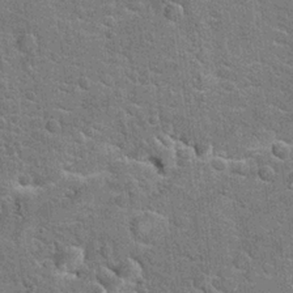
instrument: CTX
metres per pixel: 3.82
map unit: Hto
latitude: 20.5357
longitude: -49.2915
